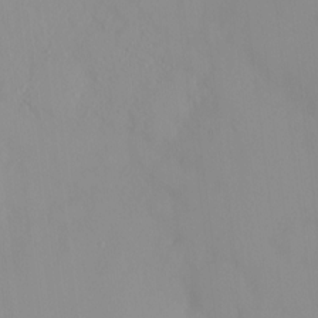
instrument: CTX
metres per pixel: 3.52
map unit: HNhu
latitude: 3.0836
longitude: 6.9541
